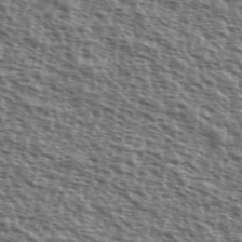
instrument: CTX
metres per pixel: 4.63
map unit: Ave
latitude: 38.7624
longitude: -111.6505
